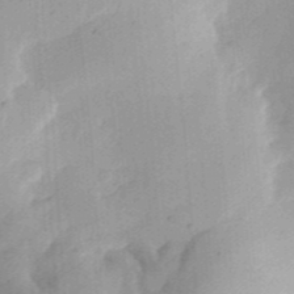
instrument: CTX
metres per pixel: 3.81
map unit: Ht
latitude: 13.3860
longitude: -74.8191
